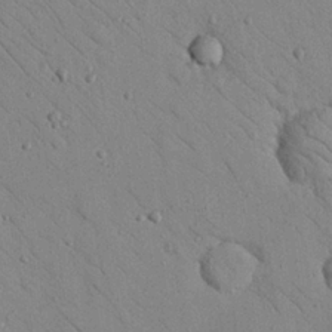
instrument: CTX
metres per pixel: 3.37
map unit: Nhu
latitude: 23.6505
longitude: -75.1025
